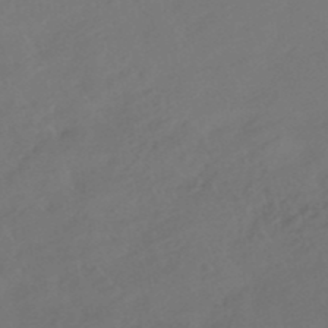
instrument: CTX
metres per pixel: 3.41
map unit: HNhu
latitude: -41.6155
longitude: 92.8975
